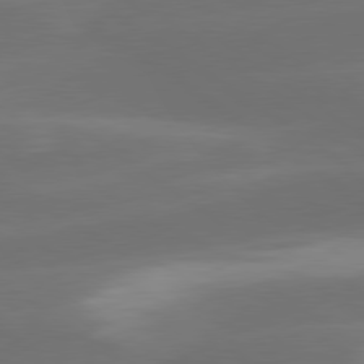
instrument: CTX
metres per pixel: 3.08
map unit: lApd
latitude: 79.5749
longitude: -47.8017
